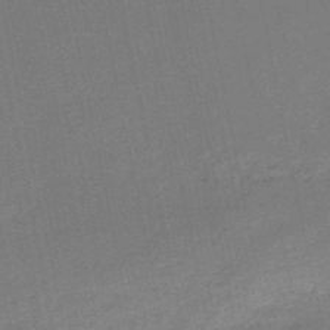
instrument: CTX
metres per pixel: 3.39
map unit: HNb
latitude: -51.5399
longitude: -40.2522
